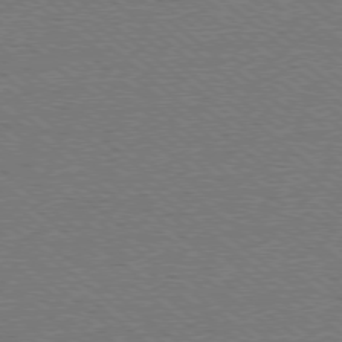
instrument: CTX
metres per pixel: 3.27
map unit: Ap
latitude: -78.7652
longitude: -82.7624
